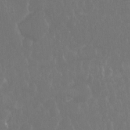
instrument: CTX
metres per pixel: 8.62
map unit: Hto
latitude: -8.0661
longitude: -45.2726
